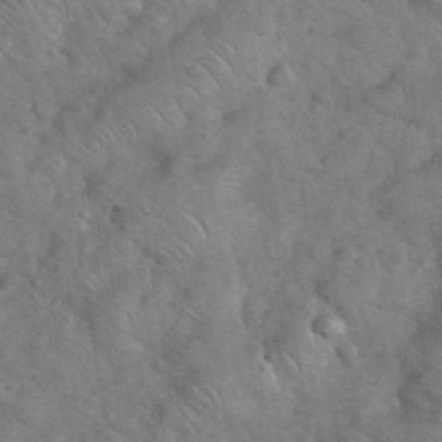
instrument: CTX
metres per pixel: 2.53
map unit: eHh
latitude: 37.4993
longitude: -64.6490
